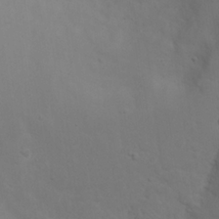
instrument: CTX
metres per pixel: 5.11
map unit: Nhu
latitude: 21.0459
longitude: -73.6883
